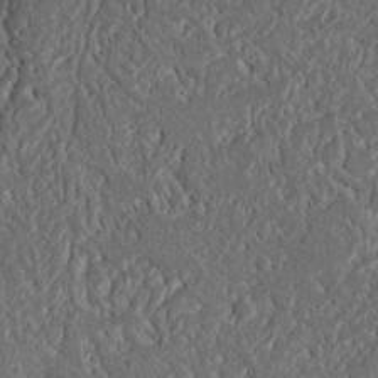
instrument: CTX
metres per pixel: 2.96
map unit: Nhu
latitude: 16.1767
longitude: -74.5735
